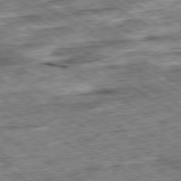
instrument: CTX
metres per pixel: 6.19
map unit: Ap
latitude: -79.9556
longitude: -86.0633
